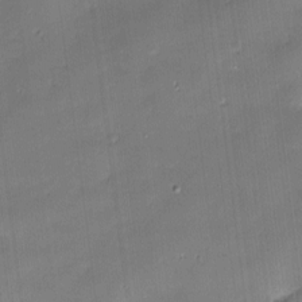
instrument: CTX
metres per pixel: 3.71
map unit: Hve
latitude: -10.1039
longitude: 176.2551
